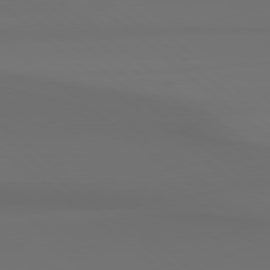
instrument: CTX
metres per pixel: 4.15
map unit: Hpe
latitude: 78.3468
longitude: -133.8205
